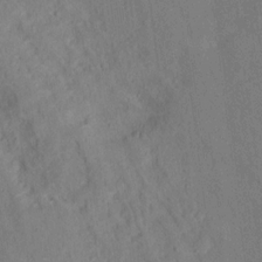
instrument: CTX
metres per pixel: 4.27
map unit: Hto
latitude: 14.7813
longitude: -36.3090
